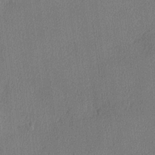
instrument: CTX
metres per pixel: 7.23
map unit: lHvf
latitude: 22.3467
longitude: 140.7085
